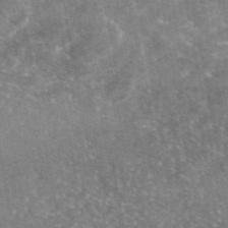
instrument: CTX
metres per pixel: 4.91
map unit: eAb
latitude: 45.9150
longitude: 123.5399
